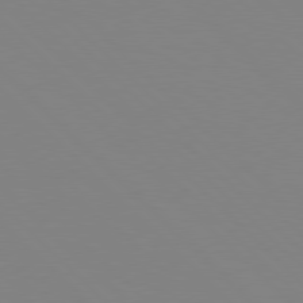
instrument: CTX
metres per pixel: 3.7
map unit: Hpe
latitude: 77.8394
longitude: -164.1578
